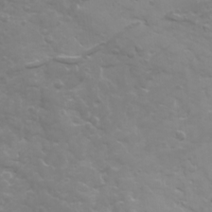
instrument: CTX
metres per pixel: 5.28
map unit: Ave
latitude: 18.2711
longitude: -133.8583
